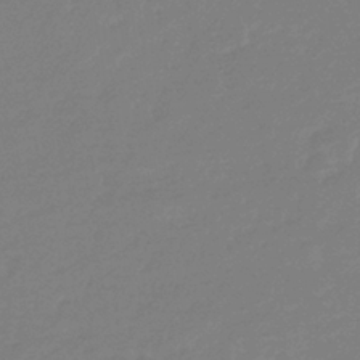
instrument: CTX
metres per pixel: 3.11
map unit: eHb
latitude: -36.4062
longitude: 78.4629
